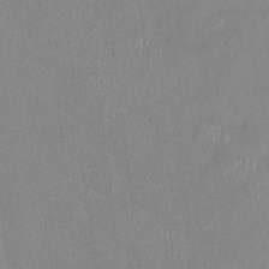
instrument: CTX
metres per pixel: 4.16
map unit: HNhu
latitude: 1.2726
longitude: -5.2159
